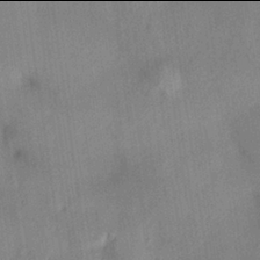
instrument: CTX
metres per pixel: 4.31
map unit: HNhu
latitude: 13.9906
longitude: 11.1431
